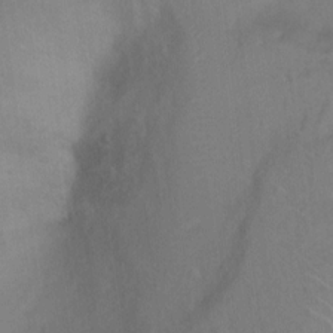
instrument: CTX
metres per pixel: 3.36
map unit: Ht
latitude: 5.8205
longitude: -29.9717
